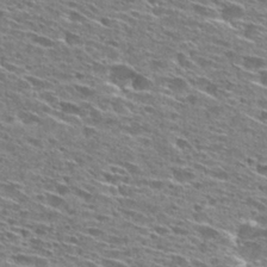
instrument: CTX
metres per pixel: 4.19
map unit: Hto
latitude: 28.3089
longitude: -45.9717
